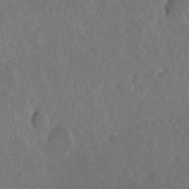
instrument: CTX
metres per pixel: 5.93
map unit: Hve
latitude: 25.7260
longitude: 145.1809
